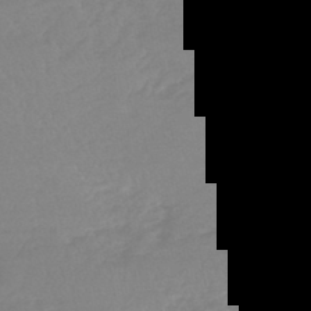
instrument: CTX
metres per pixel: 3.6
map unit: lHb
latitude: -44.9164
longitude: 72.4629
